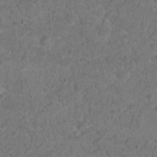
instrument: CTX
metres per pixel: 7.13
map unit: Hto
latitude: 17.5938
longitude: -40.9135
